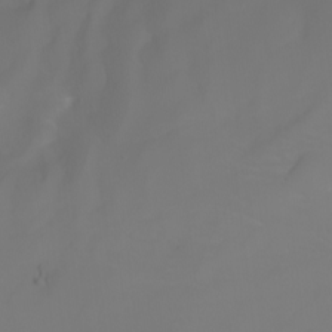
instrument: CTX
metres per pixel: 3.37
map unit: Nhu
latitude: -6.7652
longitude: -84.6680
